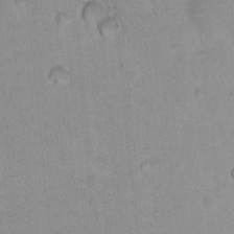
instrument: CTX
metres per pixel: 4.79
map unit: Hto
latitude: 16.0822
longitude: -35.1970
